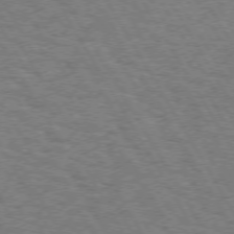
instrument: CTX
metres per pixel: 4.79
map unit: Hpe
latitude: 73.0648
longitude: -128.8569
